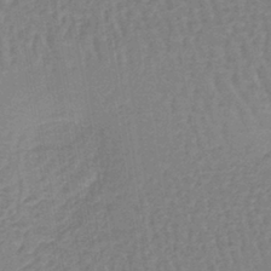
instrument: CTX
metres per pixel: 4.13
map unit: lHb
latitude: -40.0661
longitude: 63.1242
